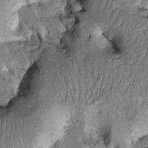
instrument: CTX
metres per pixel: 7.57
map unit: Htu
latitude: -2.6329
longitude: 149.5210
